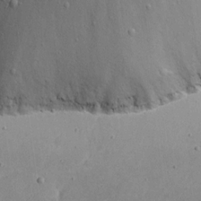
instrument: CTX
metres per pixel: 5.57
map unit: eHh
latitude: 18.1200
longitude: -72.2901
